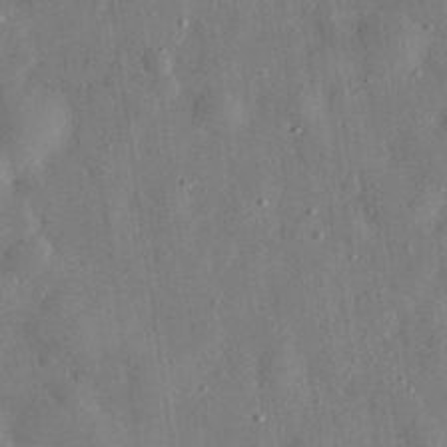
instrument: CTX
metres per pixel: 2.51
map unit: eHh
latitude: 30.3468
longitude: -75.4426
